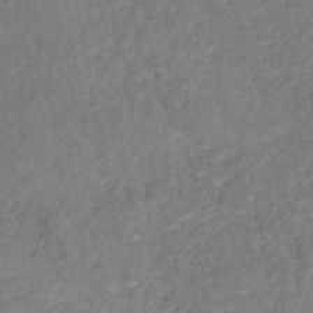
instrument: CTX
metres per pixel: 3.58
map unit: HNhu
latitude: -48.7652
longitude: 97.3699
